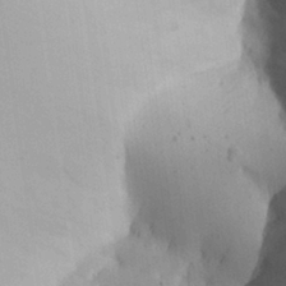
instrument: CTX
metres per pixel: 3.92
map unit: Aa
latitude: 27.1781
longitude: -128.8002
